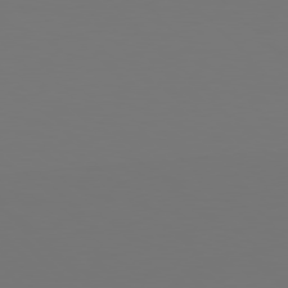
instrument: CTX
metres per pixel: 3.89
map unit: Hpe
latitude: 77.9528
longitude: -166.8569
